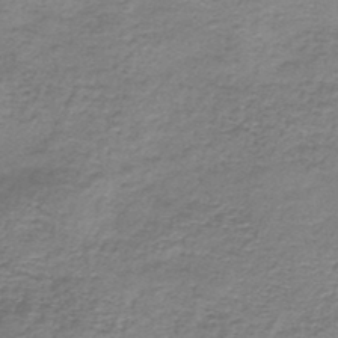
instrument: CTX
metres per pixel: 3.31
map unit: HNb
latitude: -44.4062
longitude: 52.8219
